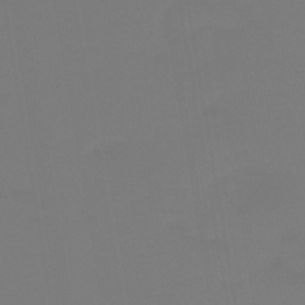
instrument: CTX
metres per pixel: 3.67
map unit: HNb
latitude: -45.5777
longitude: 55.3888
